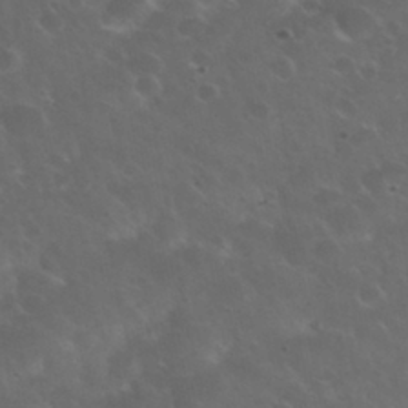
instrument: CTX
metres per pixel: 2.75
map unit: Nhu
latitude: 31.0081
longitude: -54.9891
